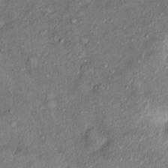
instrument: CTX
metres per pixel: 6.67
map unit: Ht
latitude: 9.7828
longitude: -37.8016
